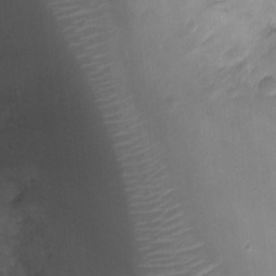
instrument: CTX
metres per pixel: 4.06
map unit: Ht
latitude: -3.0675
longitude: -19.5749
